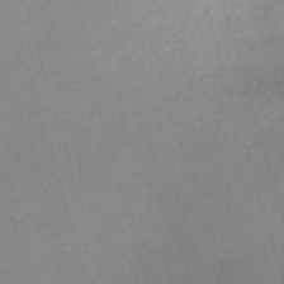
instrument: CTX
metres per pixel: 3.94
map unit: eHh
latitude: -62.0472
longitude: 53.5588
